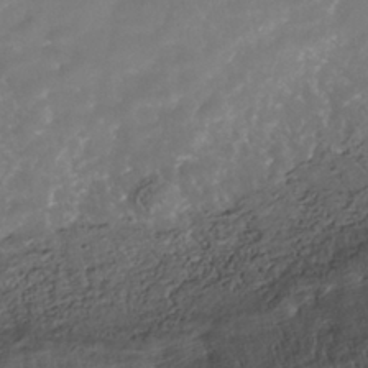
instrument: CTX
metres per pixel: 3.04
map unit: Nhe
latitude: -39.0676
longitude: -118.4412
